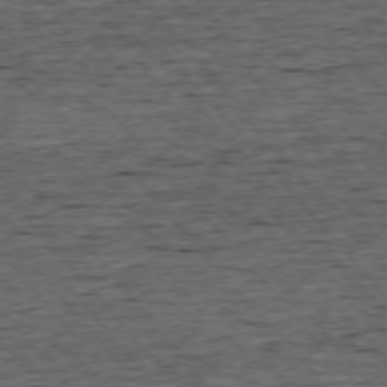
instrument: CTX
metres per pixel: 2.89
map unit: Ap
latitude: -75.8990
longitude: -92.3278
